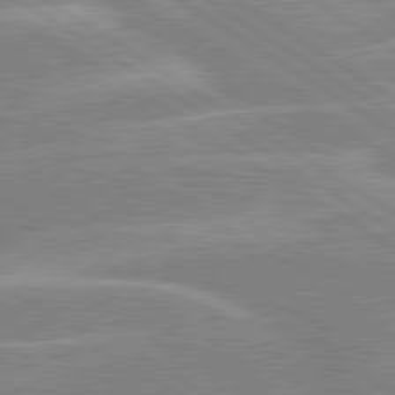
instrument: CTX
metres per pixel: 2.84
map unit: lApd
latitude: 80.1389
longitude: -122.2145
